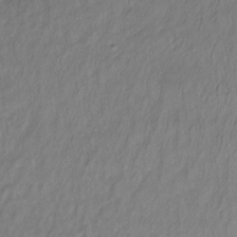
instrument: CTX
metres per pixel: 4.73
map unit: lHb
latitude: -34.8597
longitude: 69.6155
